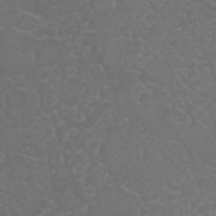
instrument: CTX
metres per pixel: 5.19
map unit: Nhu
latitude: 23.6127
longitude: -64.5168
